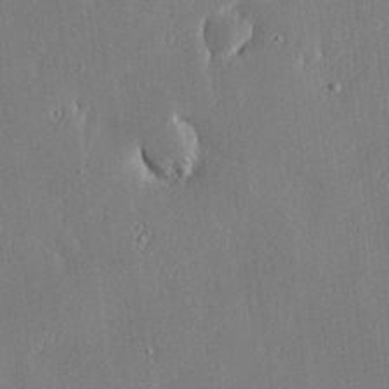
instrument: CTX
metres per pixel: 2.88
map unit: Ave
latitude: 17.7072
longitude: -139.4615
